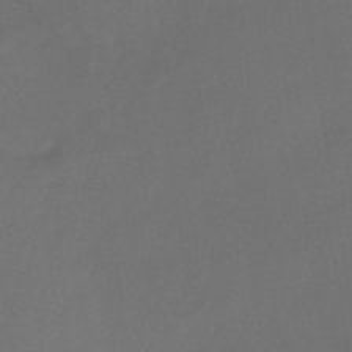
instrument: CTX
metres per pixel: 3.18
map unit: HNb
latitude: -44.1795
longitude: -39.4048
